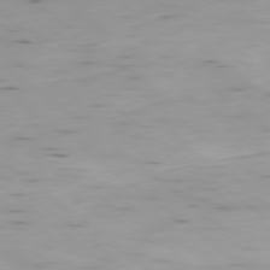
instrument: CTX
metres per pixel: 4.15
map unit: Ap
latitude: -78.9541
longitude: -92.5356
